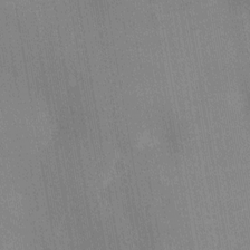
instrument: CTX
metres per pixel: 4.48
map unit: Nhu
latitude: -11.5777
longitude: -21.8773
